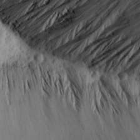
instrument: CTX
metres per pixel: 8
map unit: Aa
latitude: 13.5560
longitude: -141.8961
